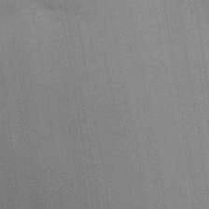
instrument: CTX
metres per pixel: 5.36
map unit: Aa
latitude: 33.1025
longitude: -143.4049
